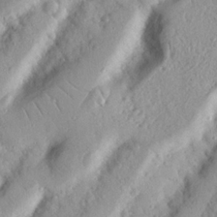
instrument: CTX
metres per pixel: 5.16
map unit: Nhu
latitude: 19.5749
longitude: -77.3103
